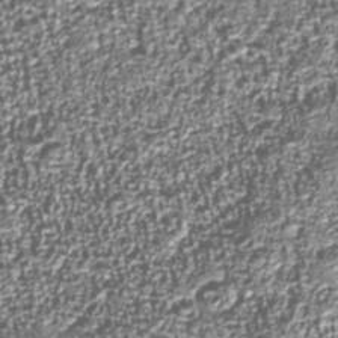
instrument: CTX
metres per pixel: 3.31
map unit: Nhu
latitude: -38.8975
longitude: -83.3481
